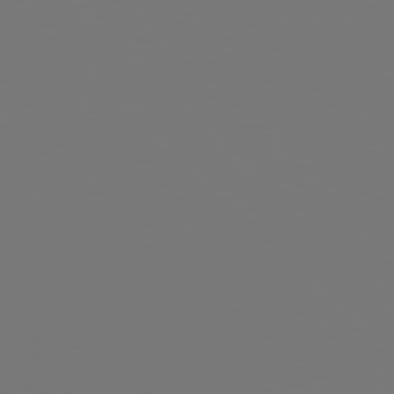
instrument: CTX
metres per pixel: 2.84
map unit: Hpe
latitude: 77.7071
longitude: -176.4223
